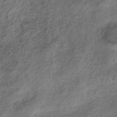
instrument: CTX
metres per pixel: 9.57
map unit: HNhu
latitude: -39.2187
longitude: 106.8975
